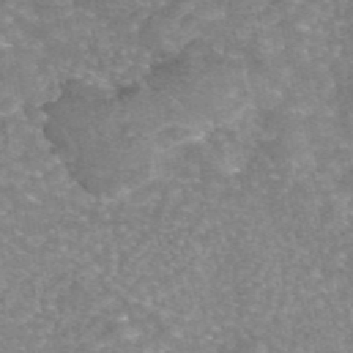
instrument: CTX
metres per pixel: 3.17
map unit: eAb
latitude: 45.6505
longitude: 104.8786
